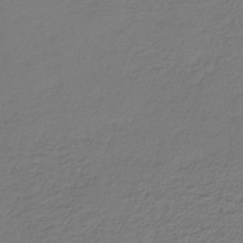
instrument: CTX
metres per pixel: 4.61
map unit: lHb
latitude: -34.5196
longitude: 61.2565
